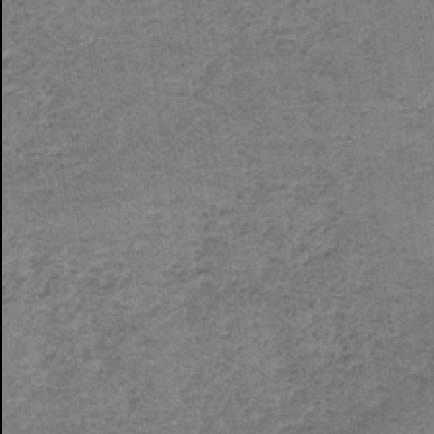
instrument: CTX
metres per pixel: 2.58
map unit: HNb
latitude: -35.4454
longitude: 54.0094
